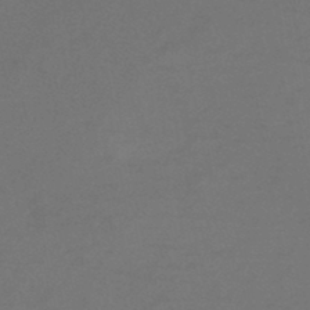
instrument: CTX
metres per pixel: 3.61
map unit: HNb
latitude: -47.0675
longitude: -35.1592
